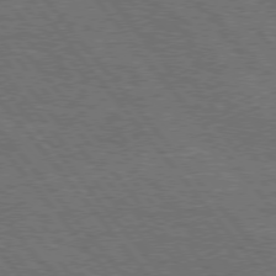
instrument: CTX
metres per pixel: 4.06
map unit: Hpe
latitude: 75.6883
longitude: -139.9339
